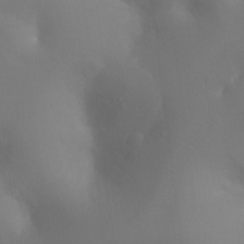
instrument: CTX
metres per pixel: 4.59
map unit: Ht
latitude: -11.1620
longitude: -44.9891
